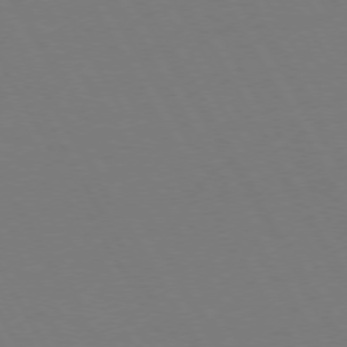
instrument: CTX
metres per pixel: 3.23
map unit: Hpe
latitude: 72.9514
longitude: -127.5371
